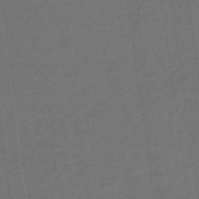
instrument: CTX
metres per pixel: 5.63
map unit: eHb
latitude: -47.1998
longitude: 87.2943
